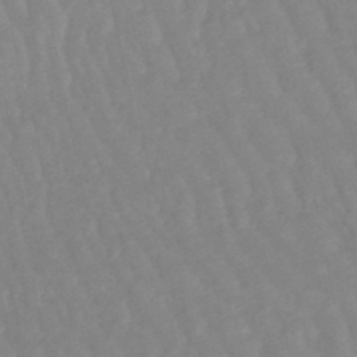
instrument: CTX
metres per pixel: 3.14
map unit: lHb
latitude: -48.2740
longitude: 77.1242
